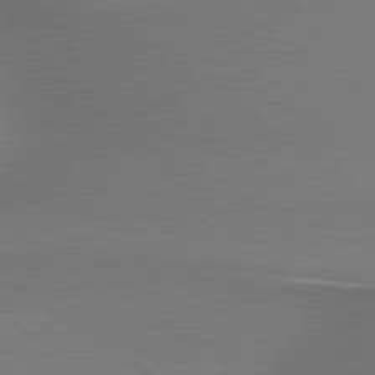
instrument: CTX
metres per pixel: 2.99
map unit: lApd
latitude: 79.5371
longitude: 179.8422
